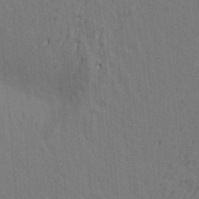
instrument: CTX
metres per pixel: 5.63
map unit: Aa
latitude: 19.8961
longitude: -143.1781
